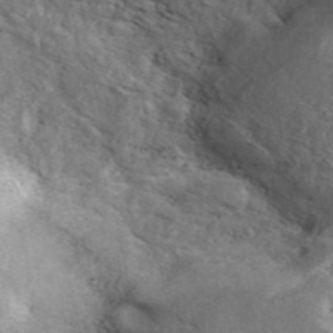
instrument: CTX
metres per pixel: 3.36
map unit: ANa
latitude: 45.8394
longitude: 23.8800
